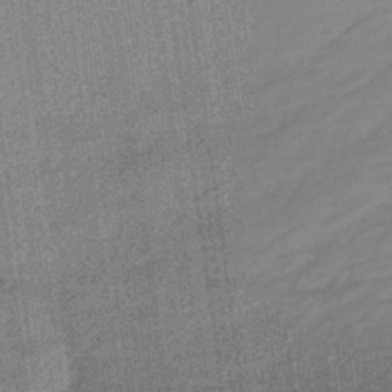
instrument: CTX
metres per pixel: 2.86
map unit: lHb
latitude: -40.0094
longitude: 69.7855
